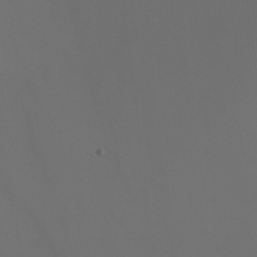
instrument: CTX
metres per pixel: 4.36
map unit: Nhu
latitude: -7.6344
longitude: -91.4804
